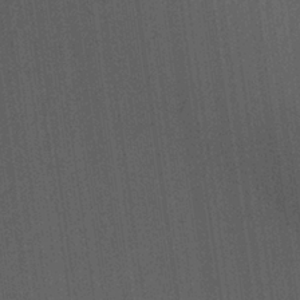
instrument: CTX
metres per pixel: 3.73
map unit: Hto
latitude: 24.7246
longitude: -40.2711
